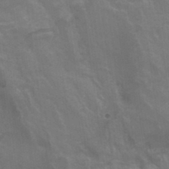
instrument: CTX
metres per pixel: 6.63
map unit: Hto
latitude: 33.4049
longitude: -44.1389
